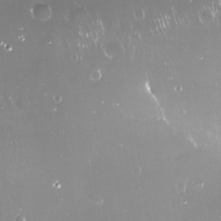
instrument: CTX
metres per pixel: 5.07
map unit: Nve
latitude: -17.9367
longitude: -60.1766
